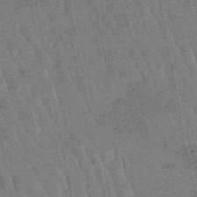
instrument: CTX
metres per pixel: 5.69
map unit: lHb
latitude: -47.7099
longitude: 75.9178
